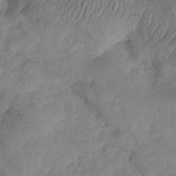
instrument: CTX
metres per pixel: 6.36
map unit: Nhe
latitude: -38.0661
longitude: -146.7058
